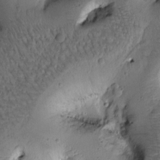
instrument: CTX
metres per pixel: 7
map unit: Htu
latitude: -1.0487
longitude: 170.6897
